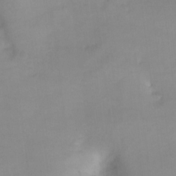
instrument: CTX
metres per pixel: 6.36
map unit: Ht
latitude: -8.4251
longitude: -34.5923
